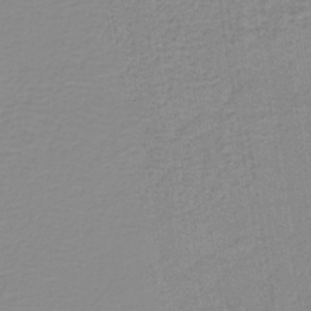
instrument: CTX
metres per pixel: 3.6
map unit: lHb
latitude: -40.2739
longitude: 60.4251
